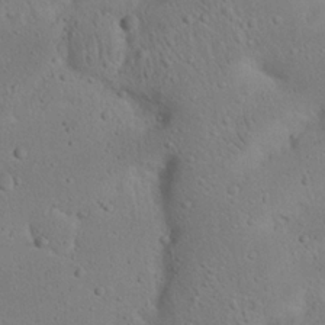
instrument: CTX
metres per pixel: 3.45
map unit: Nhu
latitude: 22.7813
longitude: -72.5357
